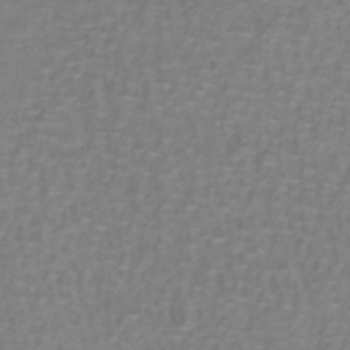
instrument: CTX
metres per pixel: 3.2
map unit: lHb
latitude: -41.6344
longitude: 56.6896
